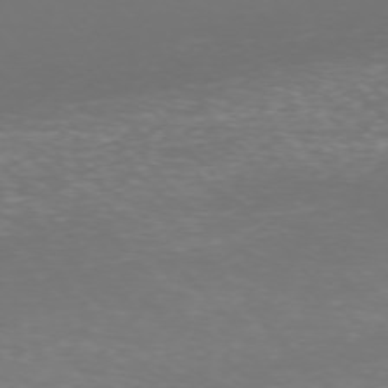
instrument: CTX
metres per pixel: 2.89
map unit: Ap
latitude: -74.8975
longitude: -76.6301
